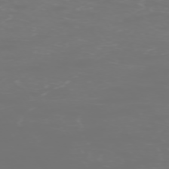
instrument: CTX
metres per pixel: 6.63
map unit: Hpe
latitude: -73.4832
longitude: 4.9163
